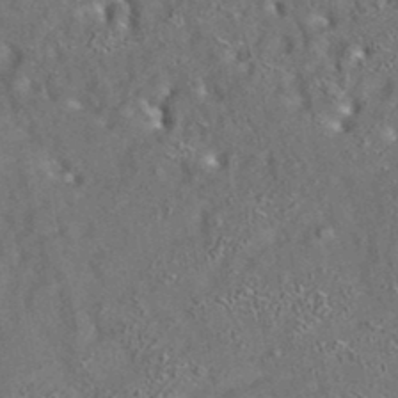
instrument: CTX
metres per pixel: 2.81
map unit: eAb
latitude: 35.2537
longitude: 111.9745
